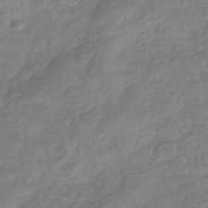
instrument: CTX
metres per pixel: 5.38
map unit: eHb
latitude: -37.7477
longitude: 81.1053
